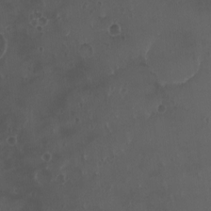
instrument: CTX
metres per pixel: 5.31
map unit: eHh
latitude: -4.1416
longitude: 19.9556
